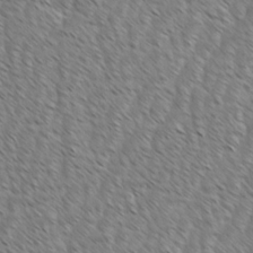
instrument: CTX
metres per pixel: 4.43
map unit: Ave
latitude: -1.7667
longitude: -113.3104
